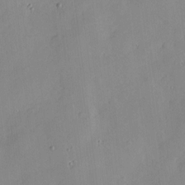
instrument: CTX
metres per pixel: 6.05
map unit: Htu
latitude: -8.4440
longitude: 176.3117
